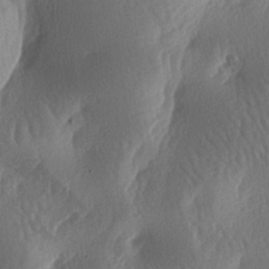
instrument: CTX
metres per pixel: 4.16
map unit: lAa
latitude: -7.4832
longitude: -128.4601
